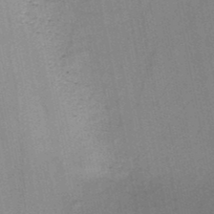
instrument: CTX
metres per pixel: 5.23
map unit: HNb
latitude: -48.3684
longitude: -39.9906
